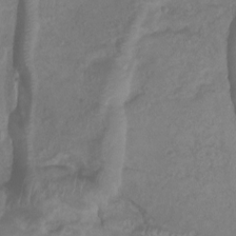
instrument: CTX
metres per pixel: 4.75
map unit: Htu
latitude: 3.5749
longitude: -21.4616
